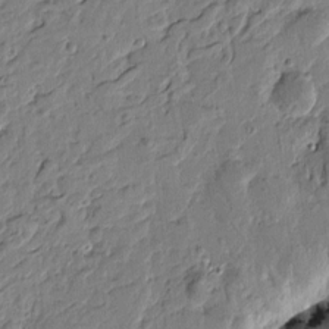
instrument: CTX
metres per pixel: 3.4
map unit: Htu
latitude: -1.9367
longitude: -178.8569
